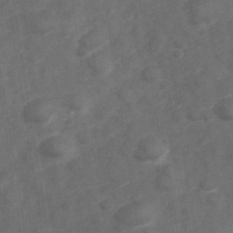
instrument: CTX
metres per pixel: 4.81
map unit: Hve
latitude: 32.8947
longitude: 151.6533
